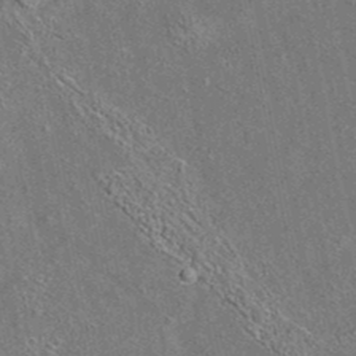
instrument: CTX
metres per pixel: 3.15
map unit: eAb
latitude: 35.8205
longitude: 112.9164
